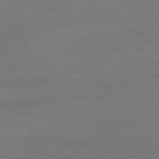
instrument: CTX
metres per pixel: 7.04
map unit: Ap
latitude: -79.1620
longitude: -54.1956
